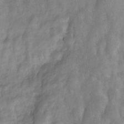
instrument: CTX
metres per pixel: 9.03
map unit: Nve
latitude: -25.3132
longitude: 107.1620
